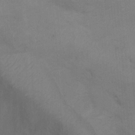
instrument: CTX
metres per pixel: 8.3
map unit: Hto
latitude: 11.7450
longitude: -35.6127
